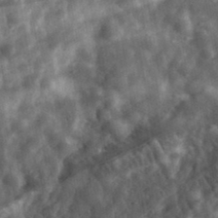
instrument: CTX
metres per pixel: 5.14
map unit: eHh
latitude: 34.1577
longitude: -78.6491
